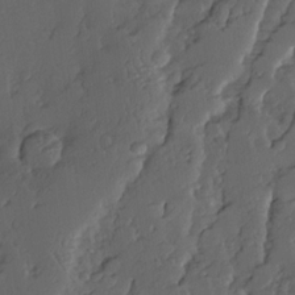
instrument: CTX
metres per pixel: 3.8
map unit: Ave
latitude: 14.1578
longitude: -136.0633
